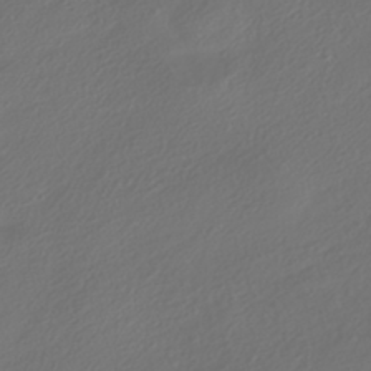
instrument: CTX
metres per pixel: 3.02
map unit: HNhu
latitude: -41.8800
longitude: 106.2551
